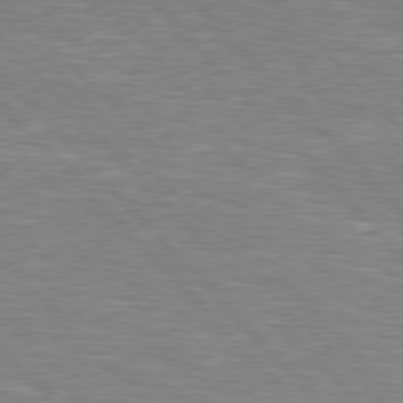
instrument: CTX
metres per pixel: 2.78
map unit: Hpe
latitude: 76.8191
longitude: -150.9891
